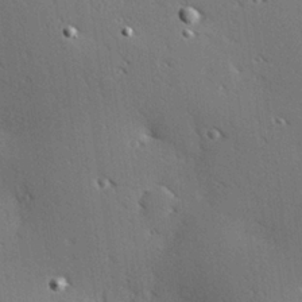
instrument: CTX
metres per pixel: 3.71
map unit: Hve
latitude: 25.8394
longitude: -91.8205
